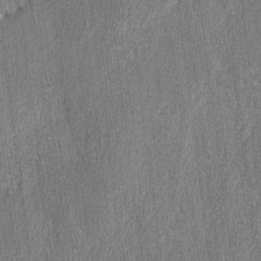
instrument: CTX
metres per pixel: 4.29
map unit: lAvf
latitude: -7.7666
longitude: -114.1010
